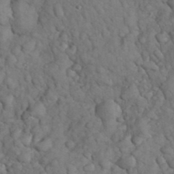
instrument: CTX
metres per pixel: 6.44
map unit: eHh
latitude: 33.0081
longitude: -66.6112
